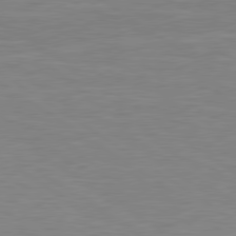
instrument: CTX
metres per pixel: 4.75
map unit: Hpe
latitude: 79.2726
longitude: -127.8583
